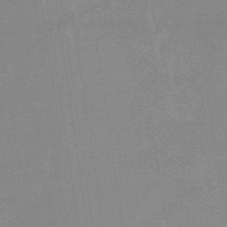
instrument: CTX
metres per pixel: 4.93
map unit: lHb
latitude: -34.0094
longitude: 70.0472
